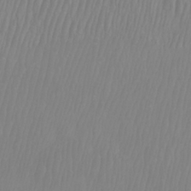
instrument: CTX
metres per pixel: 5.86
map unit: Htu
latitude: -8.8597
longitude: -75.2726
